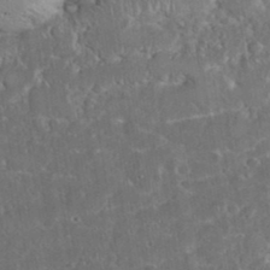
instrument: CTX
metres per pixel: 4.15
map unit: eHh
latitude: 36.7624
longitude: -61.3481
